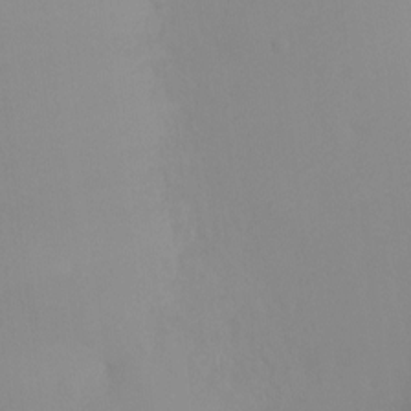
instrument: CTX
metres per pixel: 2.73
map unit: Ht
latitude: -8.3306
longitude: -33.3860
